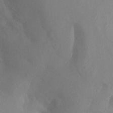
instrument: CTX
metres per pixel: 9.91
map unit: Nhu
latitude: -13.2754
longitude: -66.3467
